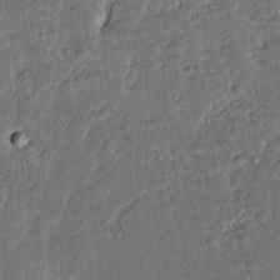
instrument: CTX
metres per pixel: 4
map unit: Htu
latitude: 0.2522
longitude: -179.3671
